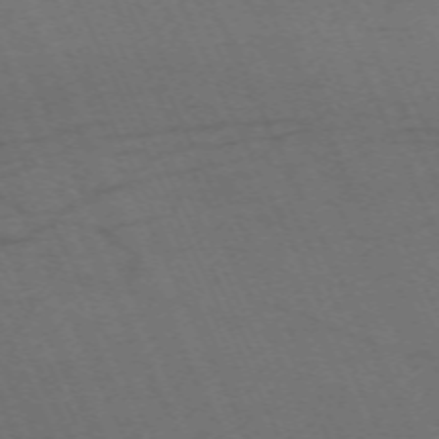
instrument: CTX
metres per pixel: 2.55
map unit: Nhu
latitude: -68.1227
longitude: 39.3699
